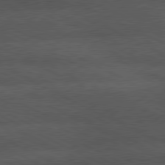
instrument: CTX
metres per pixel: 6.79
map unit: lApd
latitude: 79.7450
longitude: -128.4034
